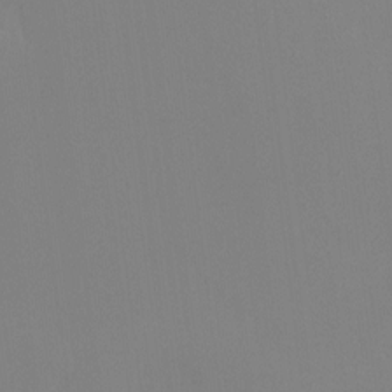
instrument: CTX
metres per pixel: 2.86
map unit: Ht
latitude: -10.3873
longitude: -33.5749
